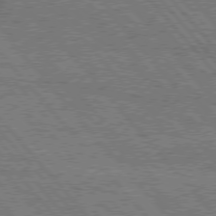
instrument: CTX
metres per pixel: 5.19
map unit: Hpe
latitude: 76.4790
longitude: -150.1577
